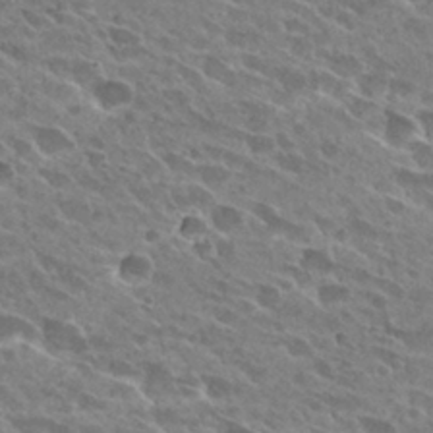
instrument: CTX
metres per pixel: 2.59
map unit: Hto
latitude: 27.9339
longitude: -42.1578
